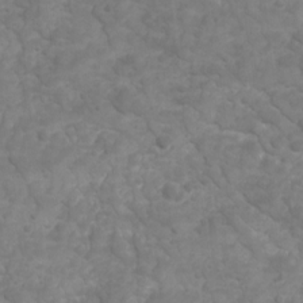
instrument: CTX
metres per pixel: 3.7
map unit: Ave
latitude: 16.7813
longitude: -132.4979
